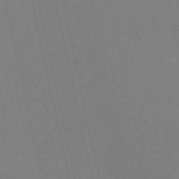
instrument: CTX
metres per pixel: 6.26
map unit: HNb
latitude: -54.5952
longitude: -41.5371
